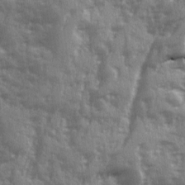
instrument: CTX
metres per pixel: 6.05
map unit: Ave
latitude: 12.8380
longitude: -103.2726
